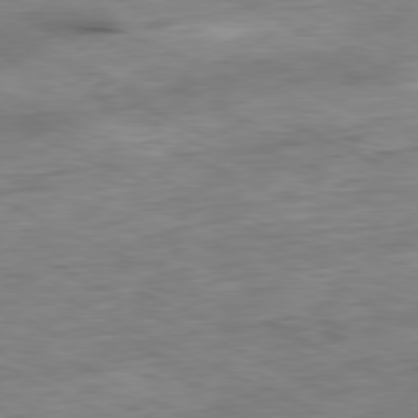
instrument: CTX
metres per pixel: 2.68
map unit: Ap
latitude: -80.9164
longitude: -91.2915
